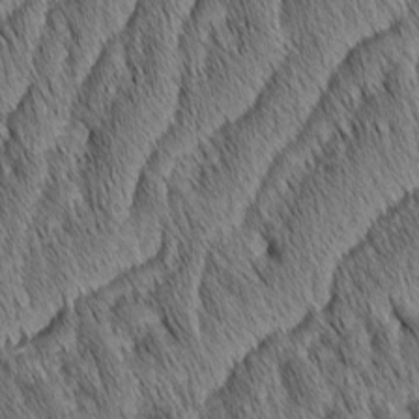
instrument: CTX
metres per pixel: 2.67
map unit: Aa
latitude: 6.6301
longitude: -130.6491
